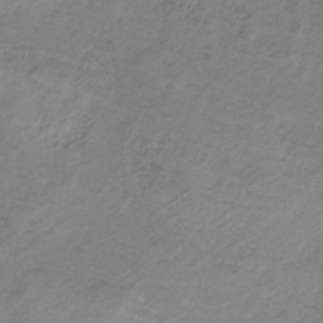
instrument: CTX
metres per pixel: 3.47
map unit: HNb
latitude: -32.6519
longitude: 60.4818
